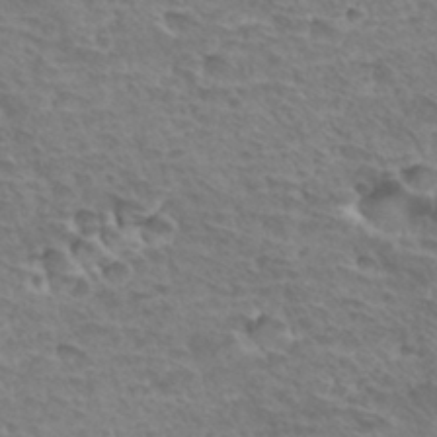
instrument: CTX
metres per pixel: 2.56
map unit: Hto
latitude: 33.8394
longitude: -44.5734
